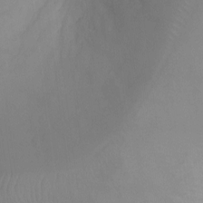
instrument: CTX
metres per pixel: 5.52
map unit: Ht
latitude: -7.0675
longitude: -19.9906
